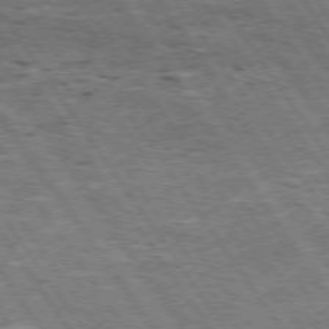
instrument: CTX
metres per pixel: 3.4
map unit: Hpe
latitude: 74.3845
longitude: -150.8947
